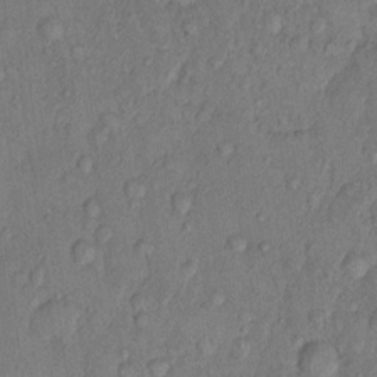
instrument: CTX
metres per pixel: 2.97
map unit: Hto
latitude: 10.3090
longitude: -58.5735
